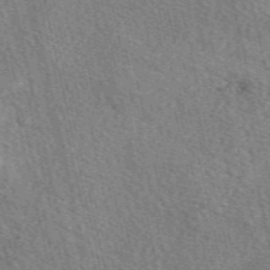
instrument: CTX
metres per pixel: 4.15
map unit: eAb
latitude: 49.9150
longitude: 113.8234
